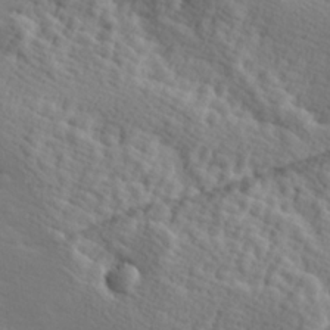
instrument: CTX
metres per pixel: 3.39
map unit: Hve
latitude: 25.3859
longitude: 145.6911
